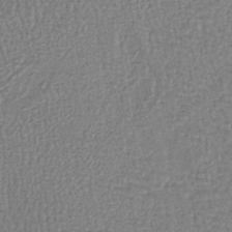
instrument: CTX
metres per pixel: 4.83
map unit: lHb
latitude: -39.4832
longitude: 61.3888
